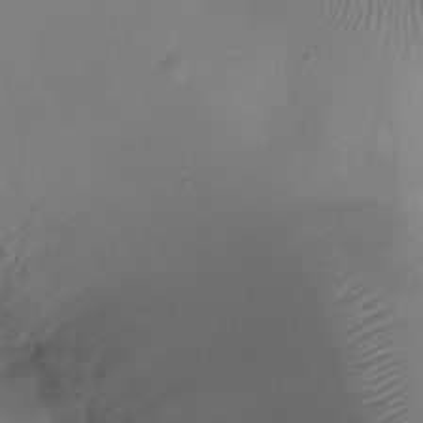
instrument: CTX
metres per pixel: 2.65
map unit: Ht
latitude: -7.5399
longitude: -20.5357
